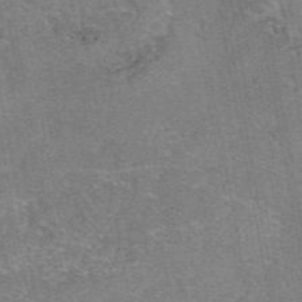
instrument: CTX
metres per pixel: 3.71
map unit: eAb
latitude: 47.4238
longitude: 102.5196
